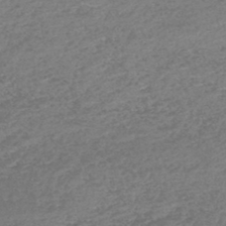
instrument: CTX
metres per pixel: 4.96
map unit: lHb
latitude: -44.2362
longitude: 71.8422
